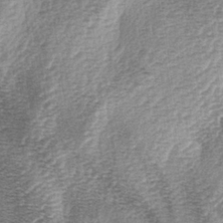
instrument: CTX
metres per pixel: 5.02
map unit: lAa
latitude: -4.0472
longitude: -128.4034
